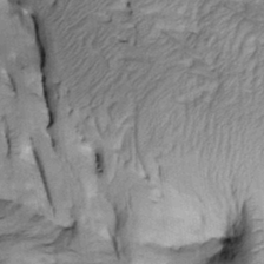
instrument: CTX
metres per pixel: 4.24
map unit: Htu
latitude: -2.4251
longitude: 150.0283
